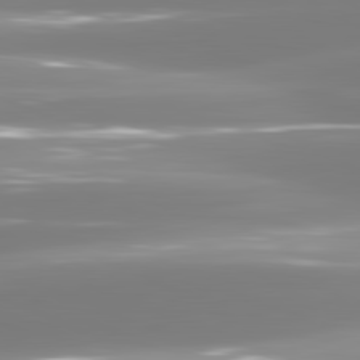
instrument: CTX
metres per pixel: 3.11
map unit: lApd
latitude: 81.3859
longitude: -134.5357
